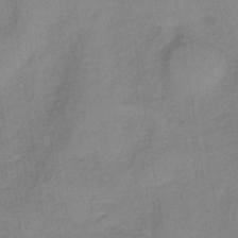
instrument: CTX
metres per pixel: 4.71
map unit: HNb
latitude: -36.3117
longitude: 57.6344
